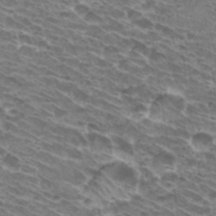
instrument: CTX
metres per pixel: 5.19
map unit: Hto
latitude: 32.4979
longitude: -41.9717
